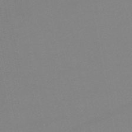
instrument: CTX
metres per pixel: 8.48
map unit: lHb
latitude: -45.6533
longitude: 67.5777
